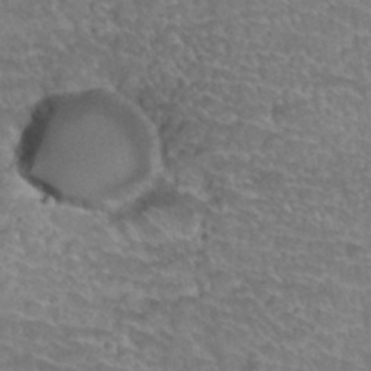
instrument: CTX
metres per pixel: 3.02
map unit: Hto
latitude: 34.9135
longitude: -44.6112
